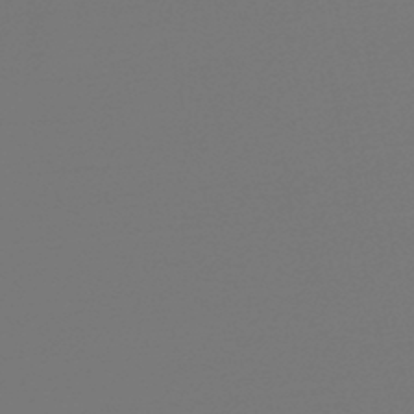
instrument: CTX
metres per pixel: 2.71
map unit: lHb
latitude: -47.5210
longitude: 66.2361
